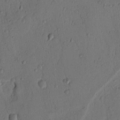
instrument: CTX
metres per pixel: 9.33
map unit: Nhu
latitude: 17.9717
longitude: -78.8380
